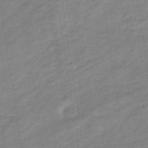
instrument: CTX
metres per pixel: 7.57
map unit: eHb
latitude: -37.3509
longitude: 77.7667
